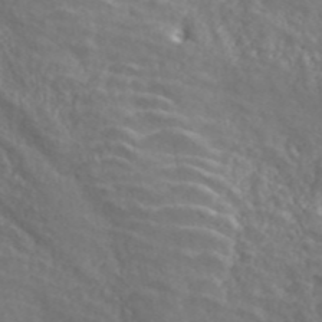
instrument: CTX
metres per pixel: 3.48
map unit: ANa
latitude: 46.2145
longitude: 49.3699
